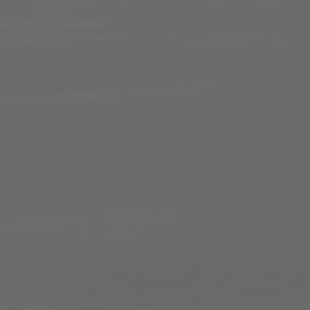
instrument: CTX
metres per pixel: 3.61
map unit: lApd
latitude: 82.2144
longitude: -170.0822
